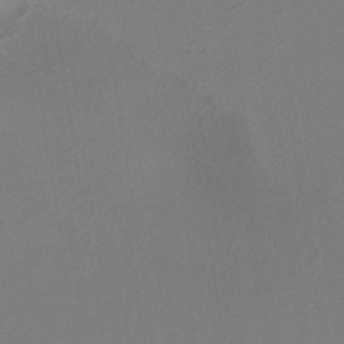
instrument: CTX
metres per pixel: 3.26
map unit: lHb
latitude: -45.3699
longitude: 56.7841
